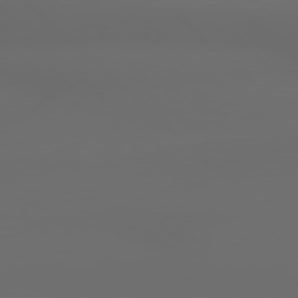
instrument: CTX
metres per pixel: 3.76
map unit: Hpe
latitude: 78.1389
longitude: -173.1592
